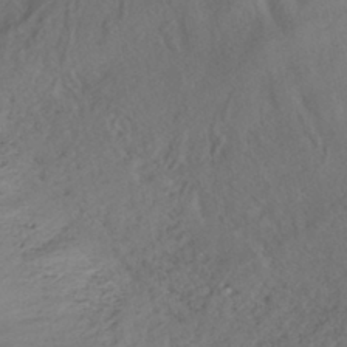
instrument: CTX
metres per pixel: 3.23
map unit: HNhu
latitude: -42.2361
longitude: 104.0850
